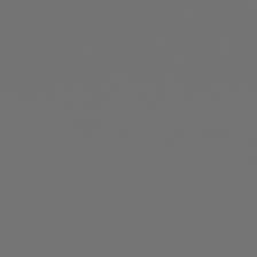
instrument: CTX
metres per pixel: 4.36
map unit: Hpe
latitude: 77.8394
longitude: -140.9891
